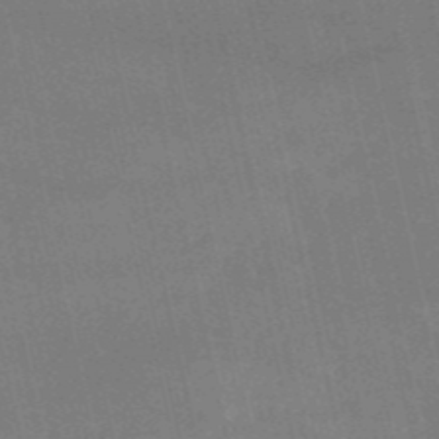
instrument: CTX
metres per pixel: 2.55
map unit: HNb
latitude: -52.1227
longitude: -41.1970
